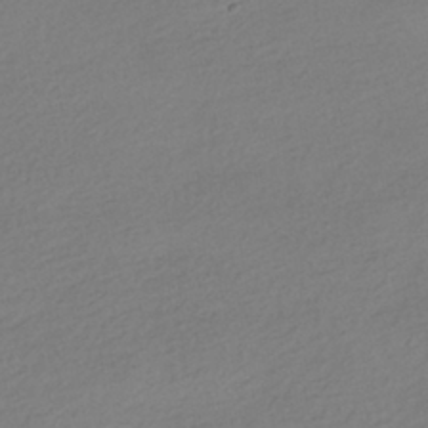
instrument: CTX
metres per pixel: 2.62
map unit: HNhu
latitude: -41.3698
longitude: 97.1809
